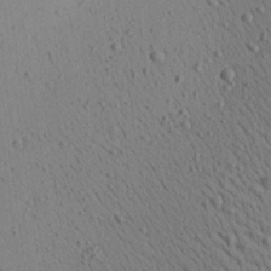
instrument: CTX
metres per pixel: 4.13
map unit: Aa
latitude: 22.3278
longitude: -139.8583
